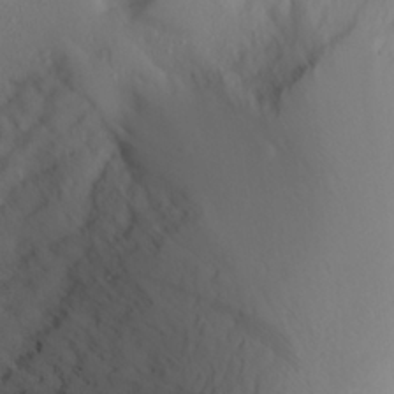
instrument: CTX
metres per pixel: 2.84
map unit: Aa
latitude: 27.1592
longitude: -147.1592
